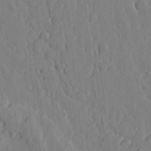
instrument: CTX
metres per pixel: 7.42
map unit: lHvf
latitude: 17.5938
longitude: -113.0836
